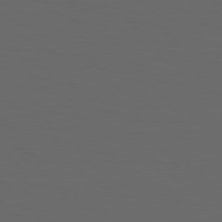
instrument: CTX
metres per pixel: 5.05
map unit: Hpe
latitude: 75.1592
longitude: -125.9339
